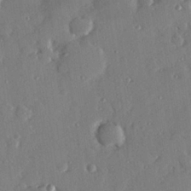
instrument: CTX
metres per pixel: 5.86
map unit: Hve
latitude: 26.4790
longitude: -93.3859
